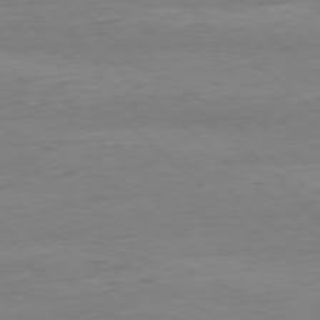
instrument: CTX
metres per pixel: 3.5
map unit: Ap
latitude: -77.9367
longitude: -81.2537
